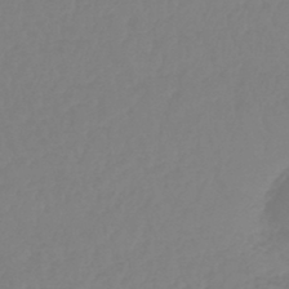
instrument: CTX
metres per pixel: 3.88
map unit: lHb
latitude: -44.5196
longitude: 71.0109
